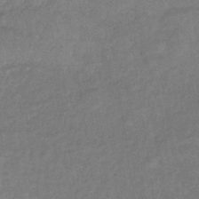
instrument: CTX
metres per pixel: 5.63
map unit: lHb
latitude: -34.2173
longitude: 64.9542
